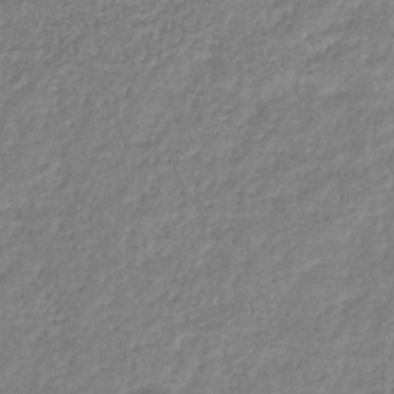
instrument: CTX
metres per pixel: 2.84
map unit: eHb
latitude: -32.0850
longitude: 74.3496
